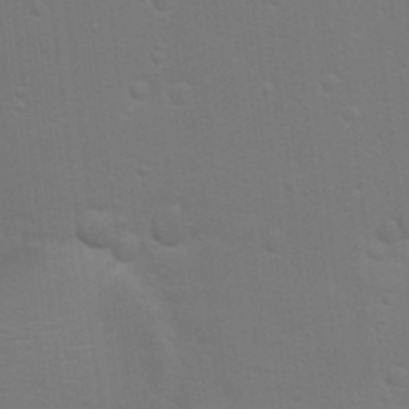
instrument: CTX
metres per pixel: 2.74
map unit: Nhu
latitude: 17.4804
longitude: -29.9150
